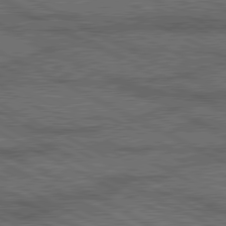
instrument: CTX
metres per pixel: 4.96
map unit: lApd
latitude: 80.4034
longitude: -88.1578
